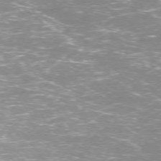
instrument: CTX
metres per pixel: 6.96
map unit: Ap
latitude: -74.7652
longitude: -75.1214
